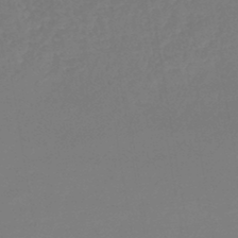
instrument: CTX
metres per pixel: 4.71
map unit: lHb
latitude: -44.6330
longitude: 60.4251
